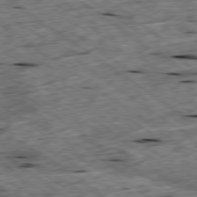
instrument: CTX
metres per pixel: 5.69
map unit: Ap
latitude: -79.4832
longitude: -87.8016
